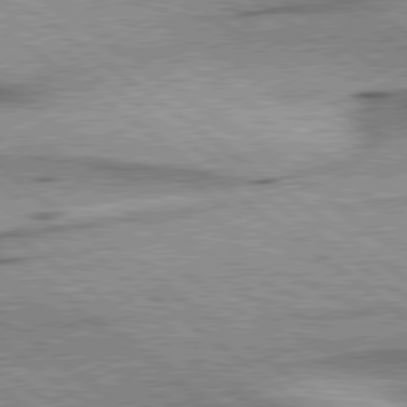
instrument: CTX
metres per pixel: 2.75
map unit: lApd
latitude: 79.5749
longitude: -140.1199
